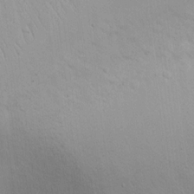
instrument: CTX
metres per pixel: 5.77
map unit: eHh
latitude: 14.8758
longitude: -72.0822
